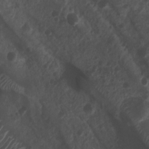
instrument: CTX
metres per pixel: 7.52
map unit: Nhu
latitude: 7.5938
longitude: -21.7072
